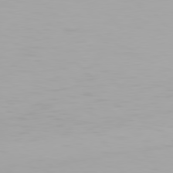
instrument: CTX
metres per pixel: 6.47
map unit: Hpe
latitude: 77.6127
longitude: -166.0255
